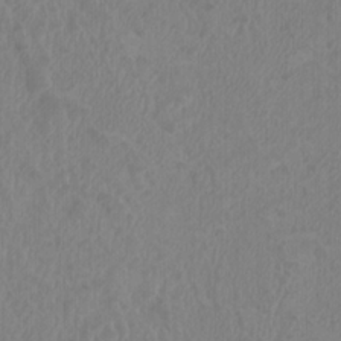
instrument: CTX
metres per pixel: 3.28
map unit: HNhu
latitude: 3.3104
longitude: -2.3656
